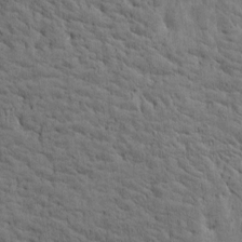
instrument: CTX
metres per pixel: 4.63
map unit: Htu
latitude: -3.3131
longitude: 175.2375
